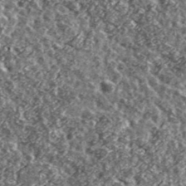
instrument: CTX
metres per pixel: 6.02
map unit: Ave
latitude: 40.6490
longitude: -105.8961
